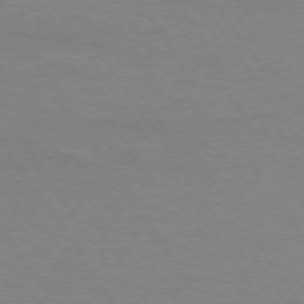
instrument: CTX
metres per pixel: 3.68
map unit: lApd
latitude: 73.7450
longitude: -56.8568
